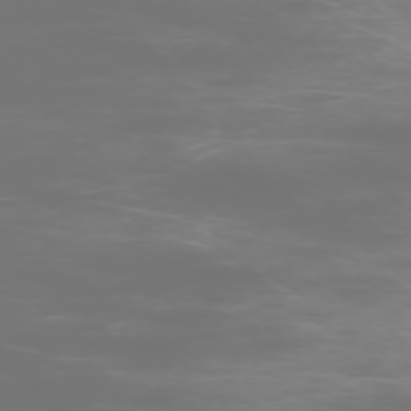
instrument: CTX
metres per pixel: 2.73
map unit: Ap
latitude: -75.6344
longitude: -75.6316
